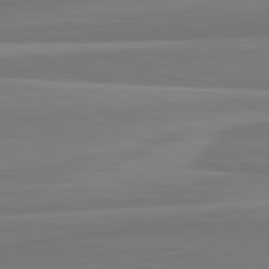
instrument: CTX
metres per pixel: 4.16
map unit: lApd
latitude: 82.5167
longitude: 170.1039
